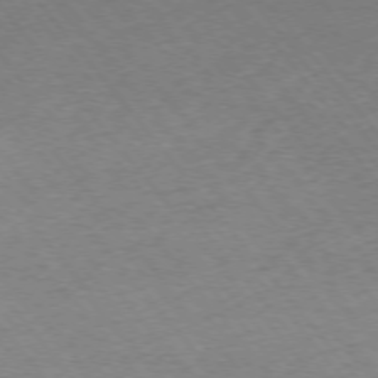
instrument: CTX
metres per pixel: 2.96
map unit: Ap
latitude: -75.9178
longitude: -95.0837
